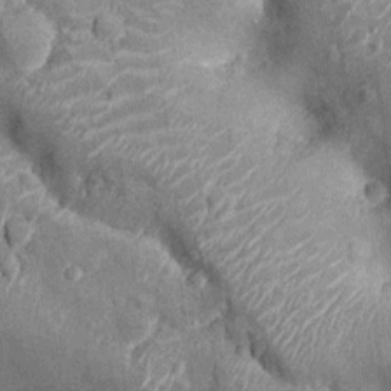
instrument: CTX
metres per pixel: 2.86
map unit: Nhu
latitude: -13.9178
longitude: -23.7450
